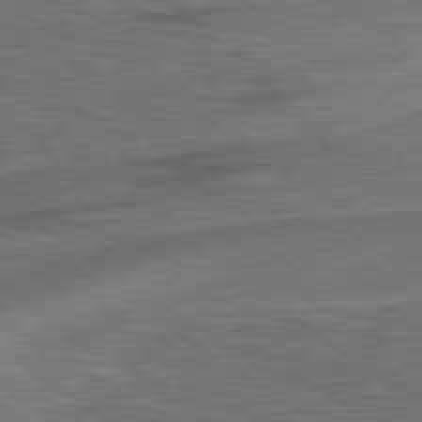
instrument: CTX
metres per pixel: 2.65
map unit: lApd
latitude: 79.4238
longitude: 173.2565
